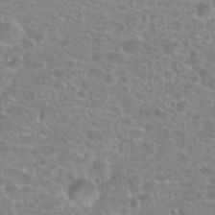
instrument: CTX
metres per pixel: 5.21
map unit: Hto
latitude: 24.4790
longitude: -48.1956
